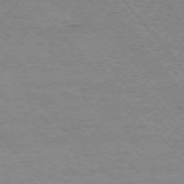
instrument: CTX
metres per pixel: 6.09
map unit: Ap
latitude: -75.9745
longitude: -87.4804
